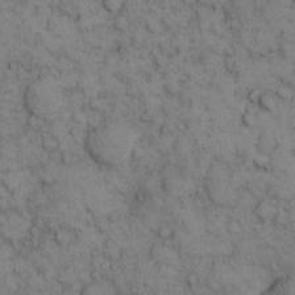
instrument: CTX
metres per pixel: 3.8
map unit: eHh
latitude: 13.7072
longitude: -63.5560
